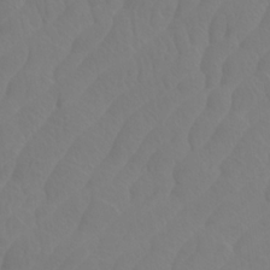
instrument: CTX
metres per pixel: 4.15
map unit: Htu
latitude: -3.9556
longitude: -73.4805
